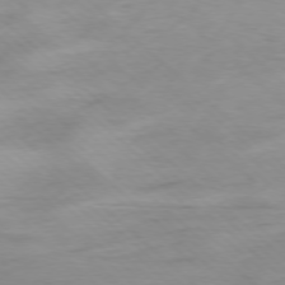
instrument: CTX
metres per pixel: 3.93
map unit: Ap
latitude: -77.7100
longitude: -91.2726
